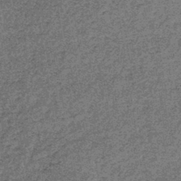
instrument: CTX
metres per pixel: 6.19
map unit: lHb
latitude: -39.1431
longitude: 66.6519
